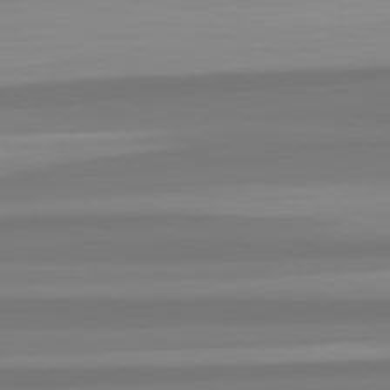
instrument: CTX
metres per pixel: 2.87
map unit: lApd
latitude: 82.8380
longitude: 172.7463
